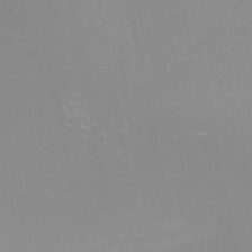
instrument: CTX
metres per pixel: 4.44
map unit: eHh
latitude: -7.4643
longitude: -77.4993
